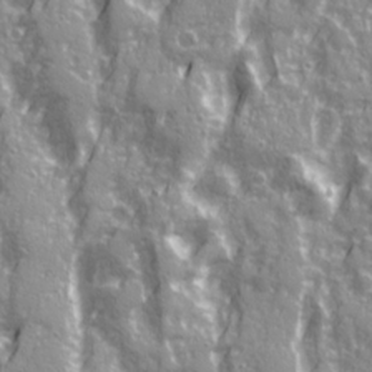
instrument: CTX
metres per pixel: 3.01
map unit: Ave
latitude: 21.0081
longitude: -132.9514
